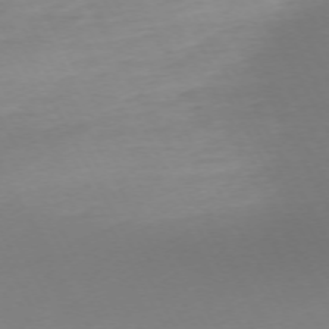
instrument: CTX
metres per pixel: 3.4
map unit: Ap
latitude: -73.3132
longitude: -69.3293
